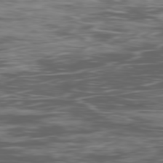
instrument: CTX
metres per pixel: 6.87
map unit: Ap
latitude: -80.1228
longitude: -73.1404
